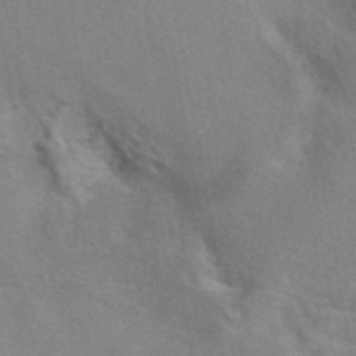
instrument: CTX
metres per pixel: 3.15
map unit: eAb
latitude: 41.4615
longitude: 107.8423
